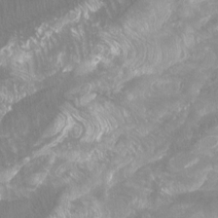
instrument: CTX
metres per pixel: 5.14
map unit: Htu
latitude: -6.8597
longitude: -49.0458
